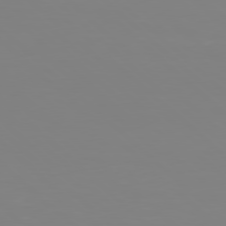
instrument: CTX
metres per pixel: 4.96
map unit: Hpe
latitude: 77.7827
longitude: -173.9528
